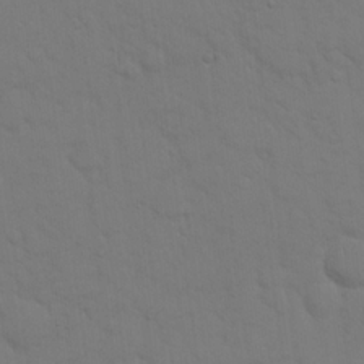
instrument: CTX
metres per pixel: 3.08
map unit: eHh
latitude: 18.7624
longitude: -63.0837
